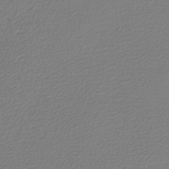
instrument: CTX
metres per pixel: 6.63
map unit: lHb
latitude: -46.6329
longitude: 63.7099
